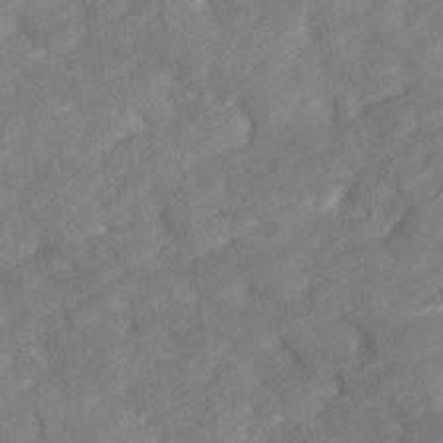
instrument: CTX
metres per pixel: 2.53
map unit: Ave
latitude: 17.3293
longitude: -135.4237
